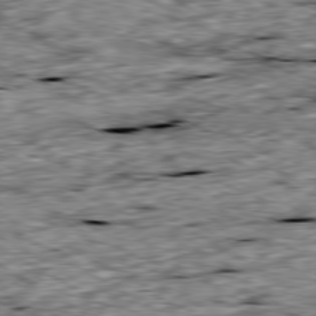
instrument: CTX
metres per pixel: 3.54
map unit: Ap
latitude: -80.0661
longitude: -89.5938
